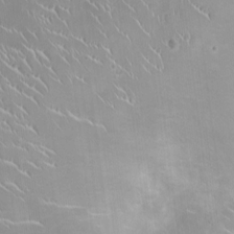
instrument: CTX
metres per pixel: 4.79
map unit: Ht
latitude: -4.6518
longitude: -15.0648
